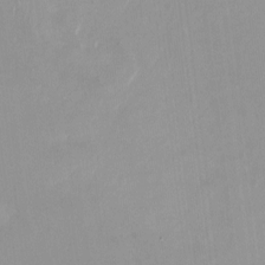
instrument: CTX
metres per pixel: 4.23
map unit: HNhu
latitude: -0.3685
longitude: -4.9892
